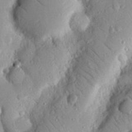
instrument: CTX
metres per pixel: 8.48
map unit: Nhu
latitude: 19.6694
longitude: -77.3859
